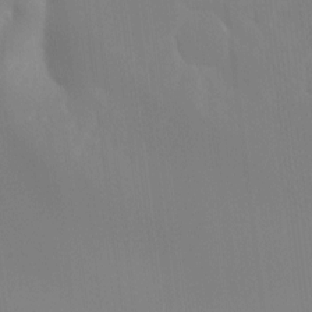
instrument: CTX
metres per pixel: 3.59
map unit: Hto
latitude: -8.4629
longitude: -51.3103
